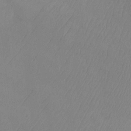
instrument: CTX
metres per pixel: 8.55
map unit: Ht
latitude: -9.3887
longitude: -34.5734
